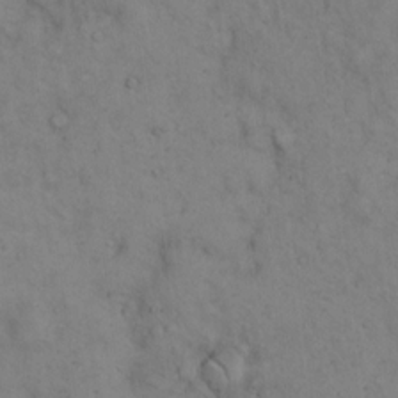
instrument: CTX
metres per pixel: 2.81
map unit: Hto
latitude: 12.7435
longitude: -59.6505
